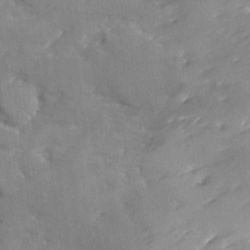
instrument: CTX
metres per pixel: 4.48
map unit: Ave
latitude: -8.5196
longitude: -117.3671
